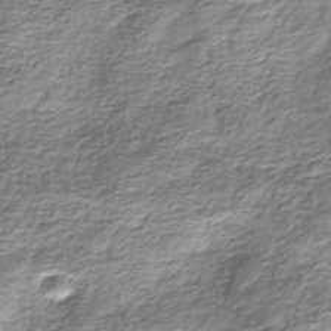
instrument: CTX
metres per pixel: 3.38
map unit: HNhu
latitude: -40.8219
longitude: 109.3510
